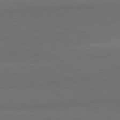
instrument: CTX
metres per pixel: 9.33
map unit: lApd
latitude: 81.9150
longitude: 158.3117
